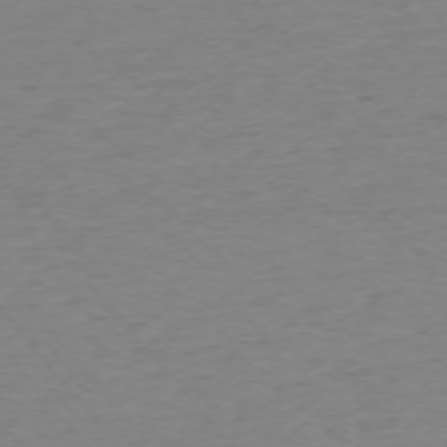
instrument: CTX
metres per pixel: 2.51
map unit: Ap
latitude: -75.5777
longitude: -88.6302
